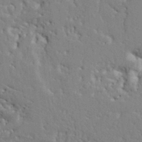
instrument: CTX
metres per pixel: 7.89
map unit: Ht
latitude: 8.7057
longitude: -76.8191
